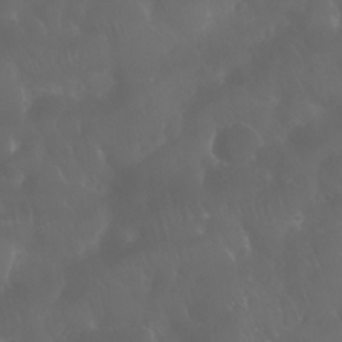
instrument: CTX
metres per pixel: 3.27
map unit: Nhu
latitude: 28.7435
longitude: -65.6694
